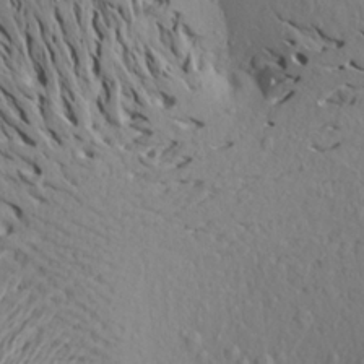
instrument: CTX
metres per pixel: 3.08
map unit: Aa
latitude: 19.7071
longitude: -148.4979
